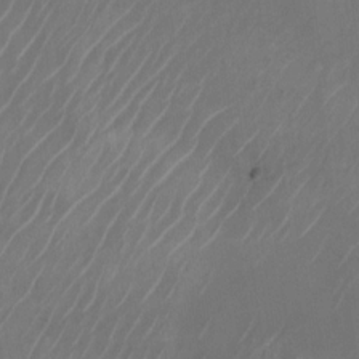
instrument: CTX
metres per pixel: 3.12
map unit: Nhu
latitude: -28.2928
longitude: -70.6490
